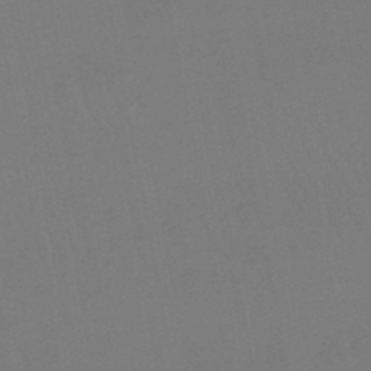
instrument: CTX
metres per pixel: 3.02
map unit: lHb
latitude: -46.1605
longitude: 77.6344
